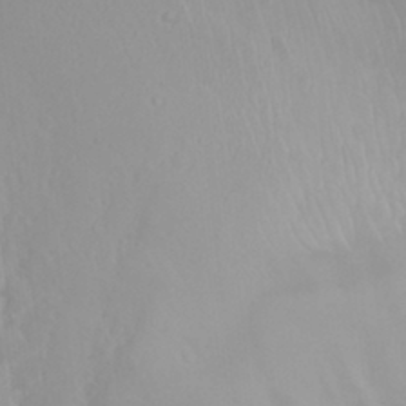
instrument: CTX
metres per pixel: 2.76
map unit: Nhu
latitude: 23.3482
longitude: -63.7261
